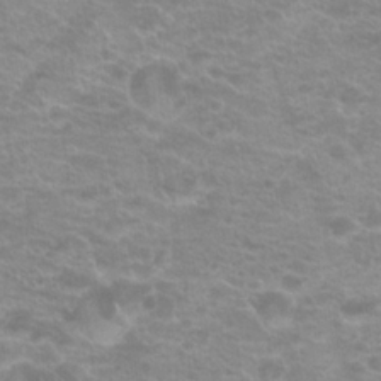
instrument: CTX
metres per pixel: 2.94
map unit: Hto
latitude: 20.6869
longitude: -37.1781
